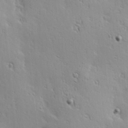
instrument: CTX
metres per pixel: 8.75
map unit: Hve
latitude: 23.5182
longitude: -96.7813
